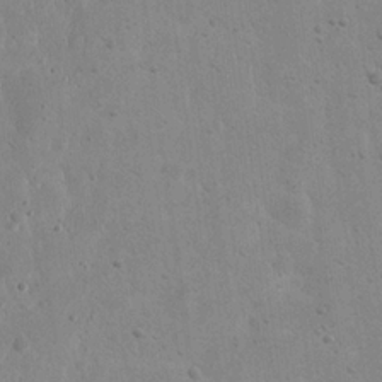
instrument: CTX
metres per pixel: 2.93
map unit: eHh
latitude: 21.6694
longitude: -68.6491
